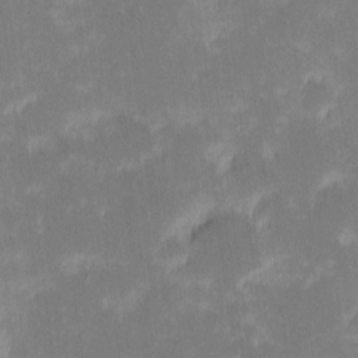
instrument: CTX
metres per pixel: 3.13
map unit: eHh
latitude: -1.8990
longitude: -83.9906
